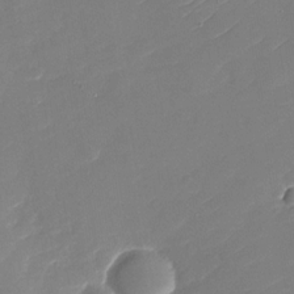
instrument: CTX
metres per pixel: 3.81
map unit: Nhu
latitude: -30.3495
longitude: -72.4223
